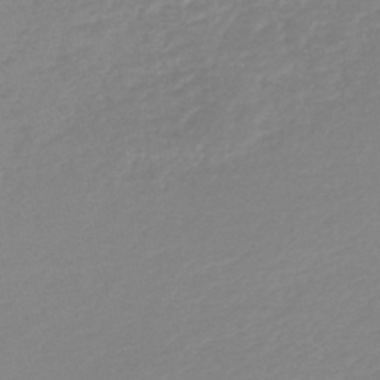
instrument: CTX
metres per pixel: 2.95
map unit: lHb
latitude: -45.9178
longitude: 65.1809
